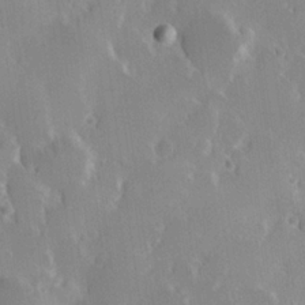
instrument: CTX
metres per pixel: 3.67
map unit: Hve
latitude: 23.5371
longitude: 146.6896
